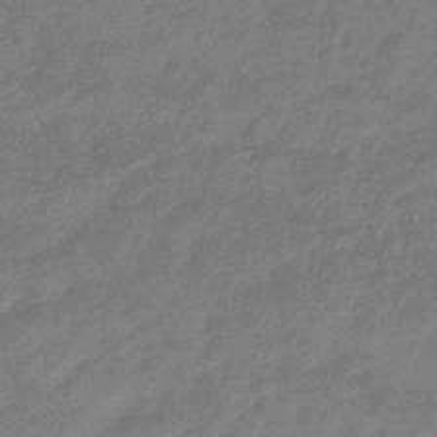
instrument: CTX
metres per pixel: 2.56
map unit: eHb
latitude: -35.6911
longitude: 82.1795
